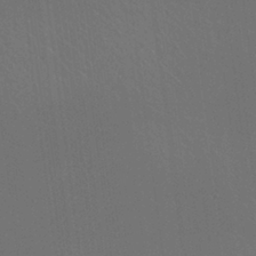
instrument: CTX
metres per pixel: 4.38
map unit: HNhu
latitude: -0.5763
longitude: -1.4048
